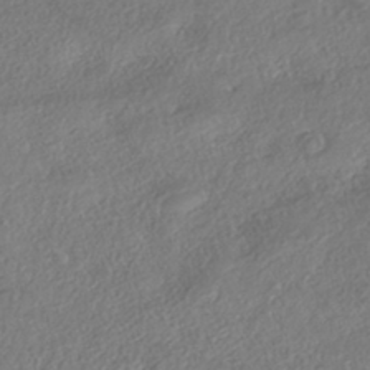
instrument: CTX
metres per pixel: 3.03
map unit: eHh
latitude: -42.2550
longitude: 121.7666
